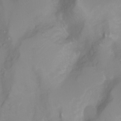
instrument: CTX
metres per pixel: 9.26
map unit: Nhu
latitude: -8.2361
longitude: -72.7435
